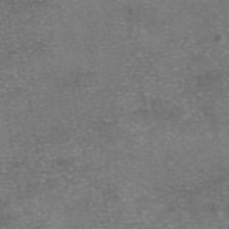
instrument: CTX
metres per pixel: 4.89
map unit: eAb
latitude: 46.5735
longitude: 104.6707
